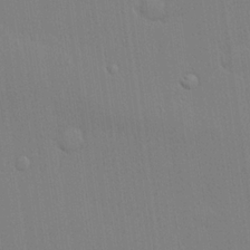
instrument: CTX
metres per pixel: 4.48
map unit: lHvf
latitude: 20.9703
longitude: 142.5006
